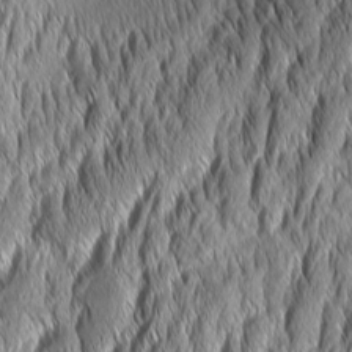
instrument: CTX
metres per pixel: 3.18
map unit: Aa
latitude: 7.1781
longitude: -130.2901
